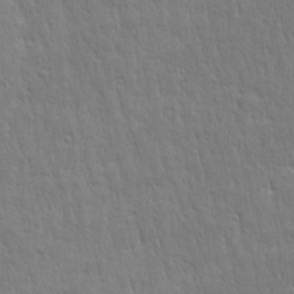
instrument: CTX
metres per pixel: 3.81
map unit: Ave
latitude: 22.5357
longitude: -135.7071
